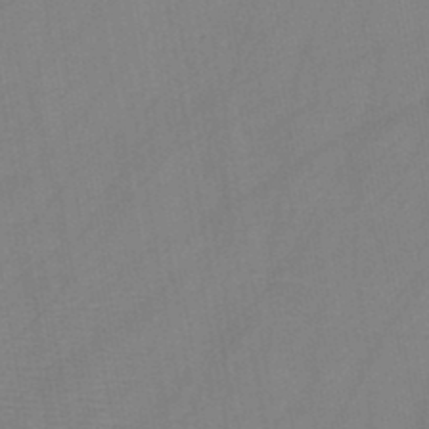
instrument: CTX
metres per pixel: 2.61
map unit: HNb
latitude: -45.9178
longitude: -39.5560
